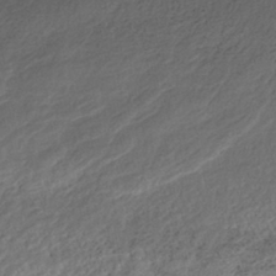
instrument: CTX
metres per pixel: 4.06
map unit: HNhu
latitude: -42.9541
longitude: 105.6533
